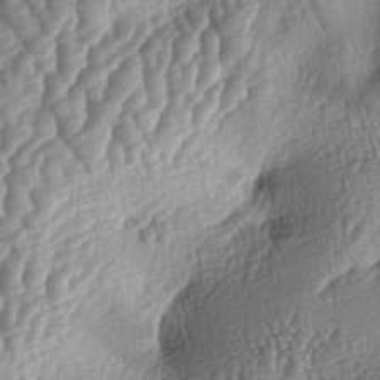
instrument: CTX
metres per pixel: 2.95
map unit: lAa
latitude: -5.5588
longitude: -127.9339
